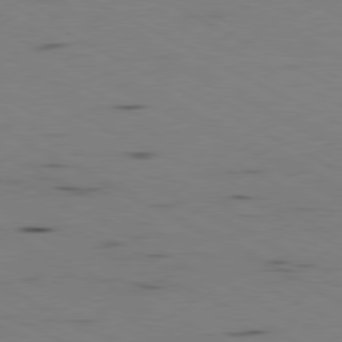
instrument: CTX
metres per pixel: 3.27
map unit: Ap
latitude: -80.9920
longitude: -70.9514
